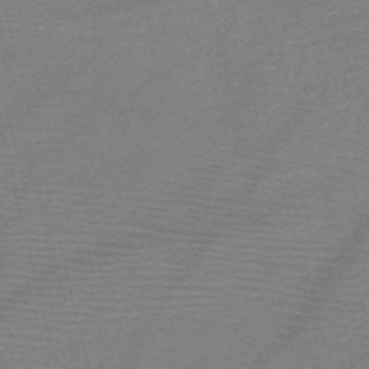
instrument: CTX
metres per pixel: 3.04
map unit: HNb
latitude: -49.6911
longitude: -42.3089
